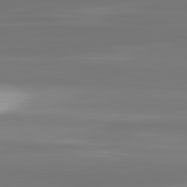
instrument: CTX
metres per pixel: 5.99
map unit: lApd
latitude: 82.6679
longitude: -136.4412
